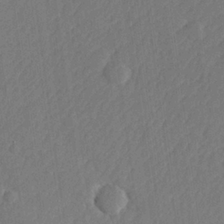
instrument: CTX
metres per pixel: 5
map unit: lHvf
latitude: 24.3845
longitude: 141.6155
